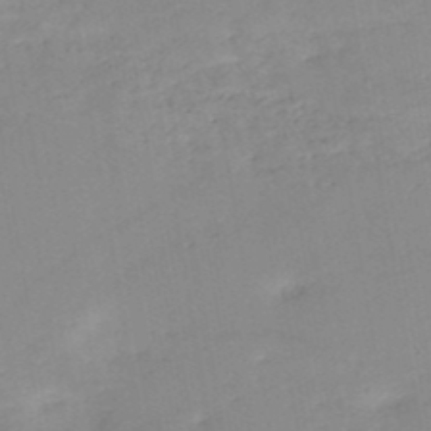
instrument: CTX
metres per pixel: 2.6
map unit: HNb
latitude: -49.7667
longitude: -39.8394
